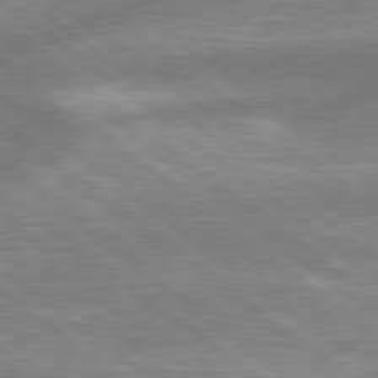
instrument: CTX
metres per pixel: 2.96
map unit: lApd
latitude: 78.9325
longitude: -158.2901
